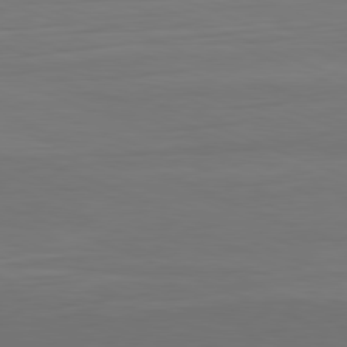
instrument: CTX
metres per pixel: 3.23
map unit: Hpe
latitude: -81.8423
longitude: 21.3887
